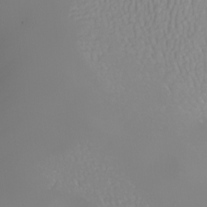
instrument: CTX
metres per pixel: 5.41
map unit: Nhu
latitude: -8.5385
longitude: -93.9717
